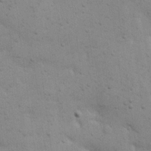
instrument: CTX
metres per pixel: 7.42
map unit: eHh
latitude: 20.7247
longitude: -62.7058
